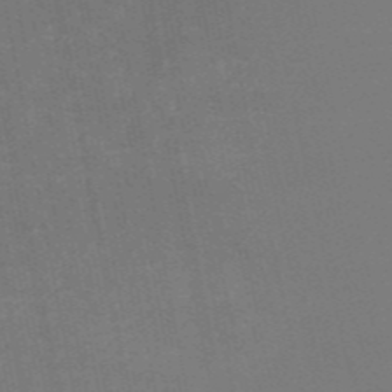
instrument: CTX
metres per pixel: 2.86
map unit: HNb
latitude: -54.1606
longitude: -36.5546
